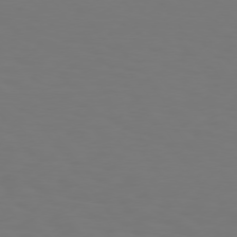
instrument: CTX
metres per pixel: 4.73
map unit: Hpe
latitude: 74.4601
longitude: -123.8772
